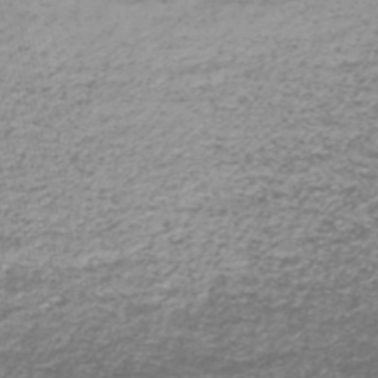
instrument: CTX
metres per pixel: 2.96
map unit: lHb
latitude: -46.6329
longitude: 72.6140
